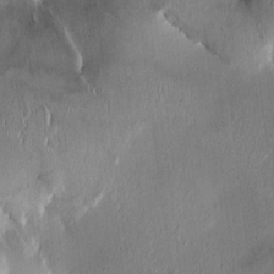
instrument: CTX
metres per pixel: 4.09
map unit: HNhu
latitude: 1.6127
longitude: -4.1956
